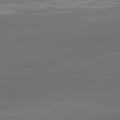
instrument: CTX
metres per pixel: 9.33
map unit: lApd
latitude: 83.5371
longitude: -132.6491
